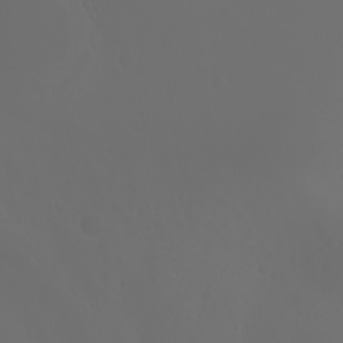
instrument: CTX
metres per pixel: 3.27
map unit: Htu
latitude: -1.7100
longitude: -76.3845
